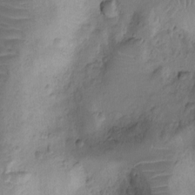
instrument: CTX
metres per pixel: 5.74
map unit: Ht
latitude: -9.2754
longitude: -21.0081
